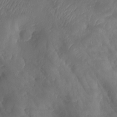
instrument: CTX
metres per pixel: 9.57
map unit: Aa
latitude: -7.7099
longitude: -79.0648
